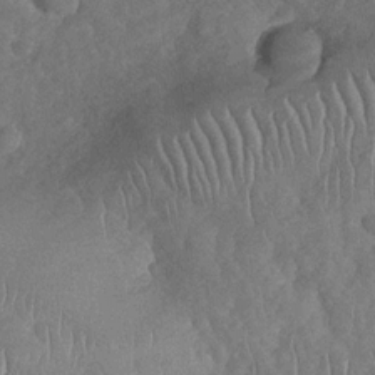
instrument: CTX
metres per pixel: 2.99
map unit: Nhu
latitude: -30.3306
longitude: -60.1389
